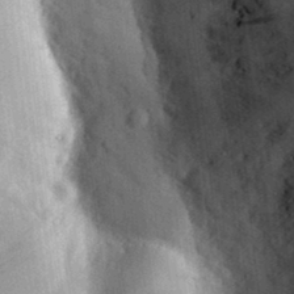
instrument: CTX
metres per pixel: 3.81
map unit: eHh
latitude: 30.4412
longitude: -76.7813
